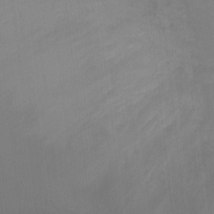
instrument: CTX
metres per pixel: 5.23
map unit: Ht
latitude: -3.1053
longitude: -28.3845
